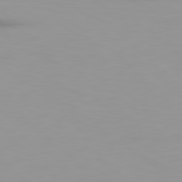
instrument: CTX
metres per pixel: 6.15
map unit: Ap
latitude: -79.1998
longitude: -69.4804
